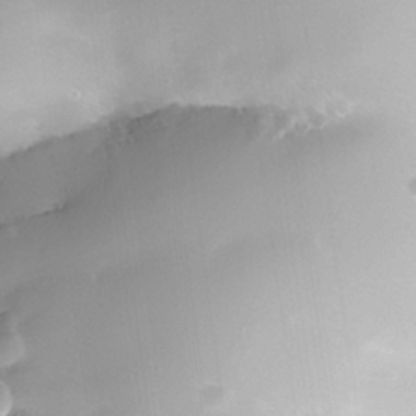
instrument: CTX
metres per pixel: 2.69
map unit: Nhe
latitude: -35.3132
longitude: -144.8758
